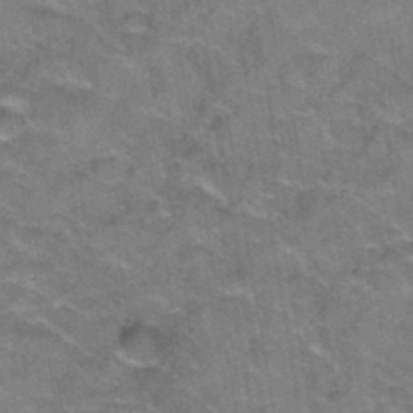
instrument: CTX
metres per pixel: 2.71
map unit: Hto
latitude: 39.2915
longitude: -42.2712
